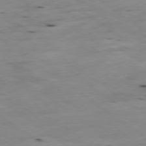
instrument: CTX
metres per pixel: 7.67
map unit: Ap
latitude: -79.2187
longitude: -101.4993
